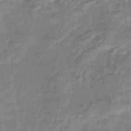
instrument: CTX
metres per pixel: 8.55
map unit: eHb
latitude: -40.7652
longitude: 81.3132
